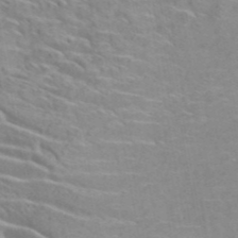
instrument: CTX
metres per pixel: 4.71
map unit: ANa
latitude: 42.3845
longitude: 53.7477
